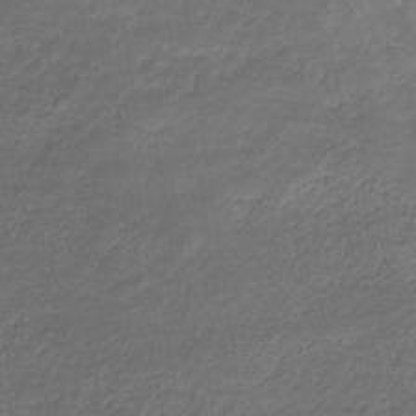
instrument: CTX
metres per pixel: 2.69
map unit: lHb
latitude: -32.8408
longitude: 68.8974
